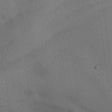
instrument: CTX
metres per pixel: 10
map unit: Aa
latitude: 26.7624
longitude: -138.0444
